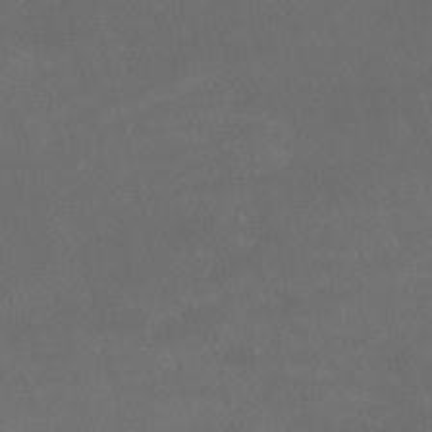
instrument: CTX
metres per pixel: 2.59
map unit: HNb
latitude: -52.6896
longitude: -37.8206
